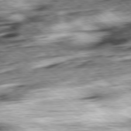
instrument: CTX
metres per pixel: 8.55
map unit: Ap
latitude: -79.0864
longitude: -76.6112
